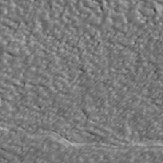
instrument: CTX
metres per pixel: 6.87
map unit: Ave
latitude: 41.4615
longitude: -113.5560
